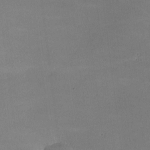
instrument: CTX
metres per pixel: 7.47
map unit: lHvf
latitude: -9.2943
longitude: -101.2726
